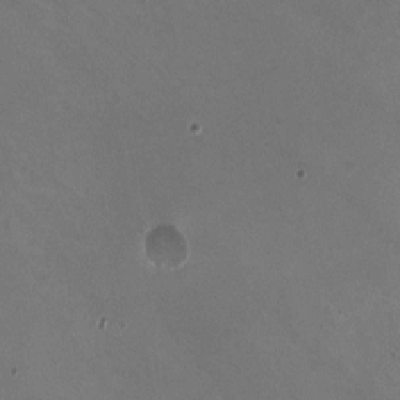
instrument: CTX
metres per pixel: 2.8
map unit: HNhu
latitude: -0.5007
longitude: -2.5357
